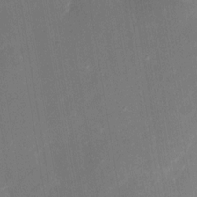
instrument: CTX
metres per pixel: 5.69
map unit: eHh
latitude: 4.4601
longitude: -69.8017
